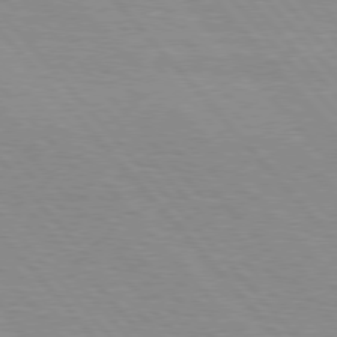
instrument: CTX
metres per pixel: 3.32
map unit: Hpe
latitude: 76.5923
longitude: -153.6127
